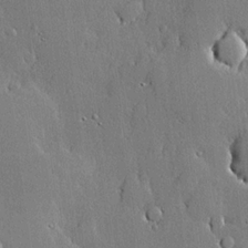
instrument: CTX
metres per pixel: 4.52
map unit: lHvf
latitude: 20.4412
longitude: 145.4643
